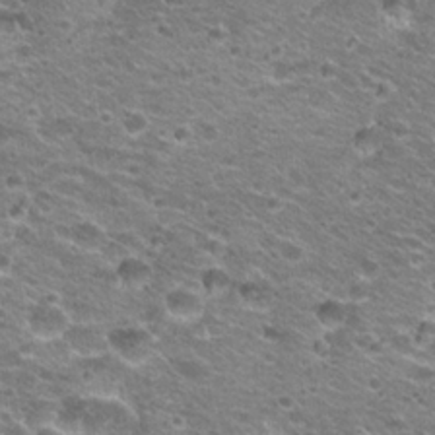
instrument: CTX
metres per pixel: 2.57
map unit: Hto
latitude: 21.6505
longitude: -32.8947
